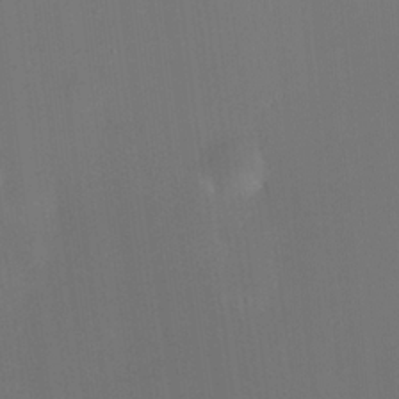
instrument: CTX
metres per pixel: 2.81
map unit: HNhu
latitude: 6.1389
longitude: 13.7478
